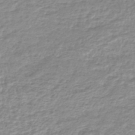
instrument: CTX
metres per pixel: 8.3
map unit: lHb
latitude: -44.4062
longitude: 65.7289
